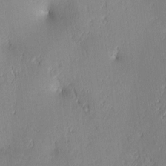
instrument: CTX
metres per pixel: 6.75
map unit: lAa
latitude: 3.8205
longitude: -117.4238
